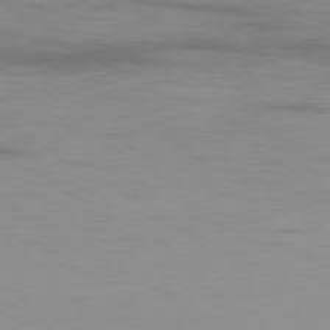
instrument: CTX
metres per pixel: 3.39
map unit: Ap
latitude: -79.8800
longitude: -92.5545
